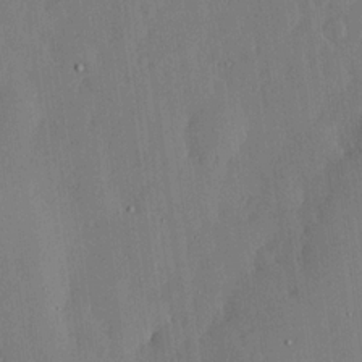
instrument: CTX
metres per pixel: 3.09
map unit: lHvf
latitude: 19.2159
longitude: -116.1956
